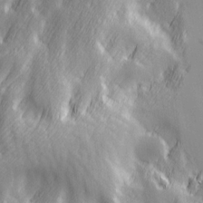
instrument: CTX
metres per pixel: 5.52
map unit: Ave
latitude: 13.5182
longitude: -104.6869
